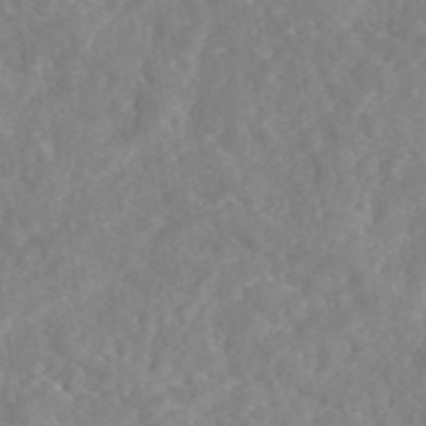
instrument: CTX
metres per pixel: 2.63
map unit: eAb
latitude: 45.5182
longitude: 127.2187
